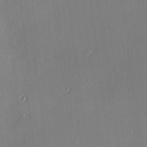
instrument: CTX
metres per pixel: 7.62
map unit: Hve
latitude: 25.7827
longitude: -90.7057
